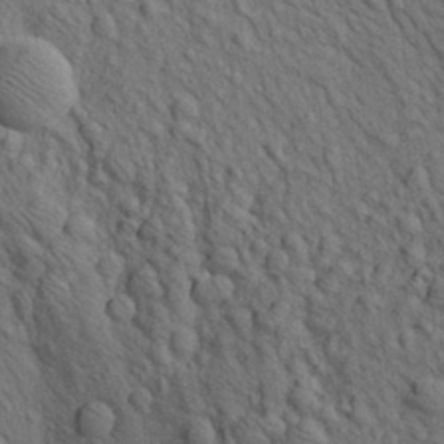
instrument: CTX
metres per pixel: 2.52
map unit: lAa
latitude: 22.1578
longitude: -138.7435
